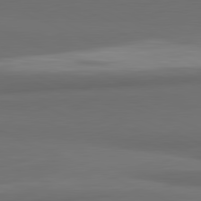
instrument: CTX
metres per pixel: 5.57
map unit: lApd
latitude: 81.7261
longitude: 171.9556
